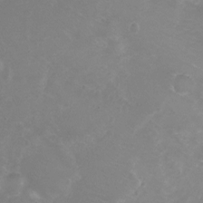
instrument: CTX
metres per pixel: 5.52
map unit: Ht
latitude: -5.9367
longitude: -19.4048
